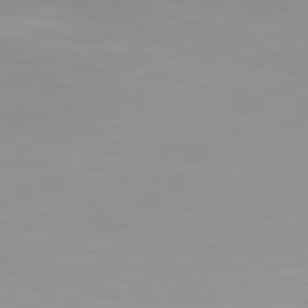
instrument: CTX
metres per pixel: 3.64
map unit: Hpe
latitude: 78.4412
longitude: -141.2914
